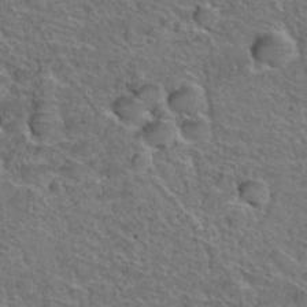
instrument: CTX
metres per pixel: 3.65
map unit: Hto
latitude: 38.0633
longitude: -44.4790
